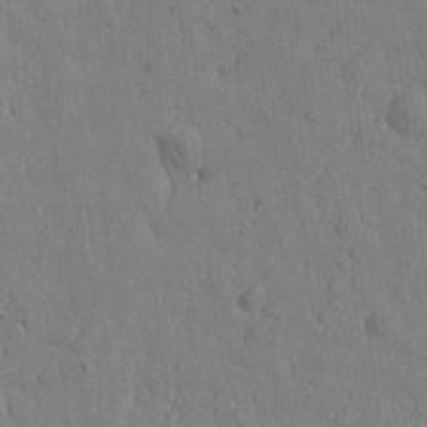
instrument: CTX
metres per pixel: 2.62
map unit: Htu
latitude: -1.6722
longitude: -175.4615
